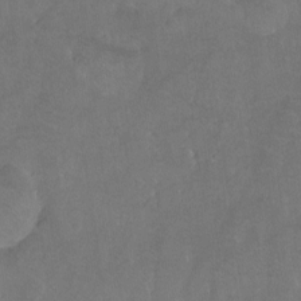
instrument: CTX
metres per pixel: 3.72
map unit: Hto
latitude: -7.5588
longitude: -36.3845
